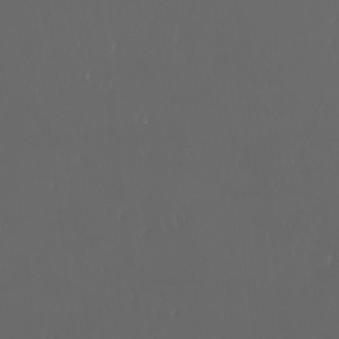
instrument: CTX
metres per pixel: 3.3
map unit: eHh
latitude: -3.3131
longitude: 20.2928
